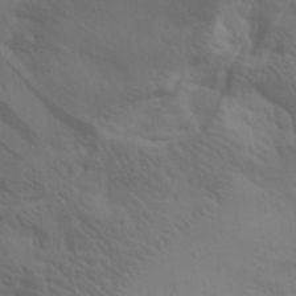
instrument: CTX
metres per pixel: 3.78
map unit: eHh
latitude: 30.4034
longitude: -68.4034
